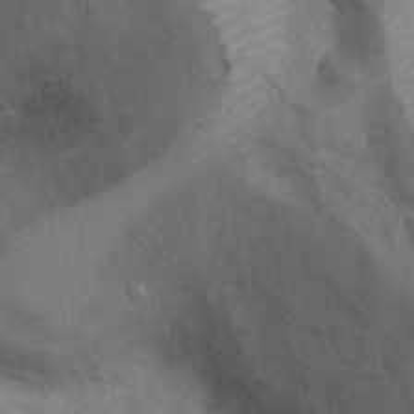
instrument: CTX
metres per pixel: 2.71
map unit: Ht
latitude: 13.4238
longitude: -41.4993
